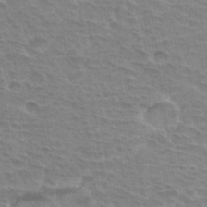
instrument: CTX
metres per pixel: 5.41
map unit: Hto
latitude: 33.2915
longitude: -44.3845
